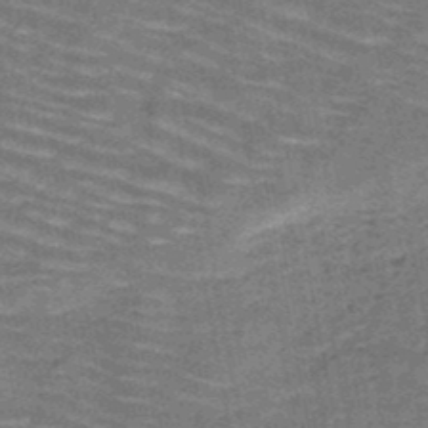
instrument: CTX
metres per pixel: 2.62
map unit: HNb
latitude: -49.7667
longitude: -49.9717
